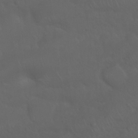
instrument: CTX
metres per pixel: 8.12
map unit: Nhu
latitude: 22.9892
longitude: -65.3671
